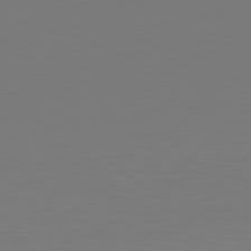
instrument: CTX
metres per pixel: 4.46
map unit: Hpe
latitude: 77.6127
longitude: -177.1970
